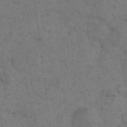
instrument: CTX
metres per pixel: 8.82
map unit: eHh
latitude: 19.1214
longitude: -63.4049
